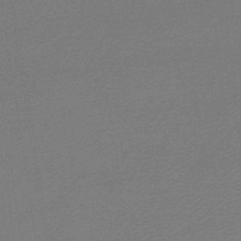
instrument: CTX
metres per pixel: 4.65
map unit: lHb
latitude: -38.0472
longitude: 56.8975
